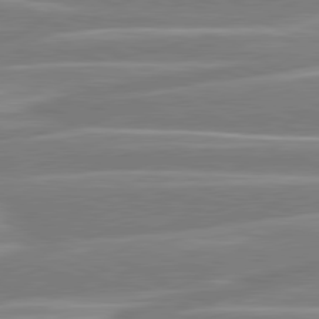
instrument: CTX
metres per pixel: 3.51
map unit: lApd
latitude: 80.5735
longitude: -130.4034
